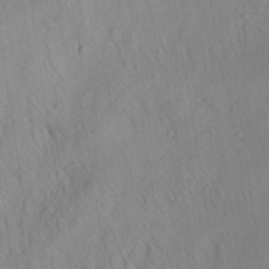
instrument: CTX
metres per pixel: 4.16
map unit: Aa
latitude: 26.8947
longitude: -141.8772
